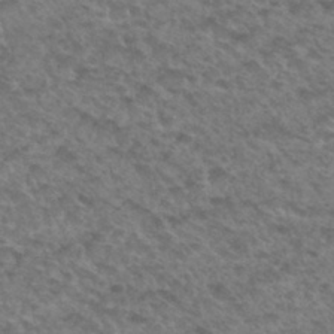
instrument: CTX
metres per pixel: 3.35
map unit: Hto
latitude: 33.1403
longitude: -49.1592
